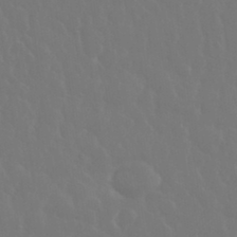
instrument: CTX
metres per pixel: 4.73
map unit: eHh
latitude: 34.0633
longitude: -58.4223
